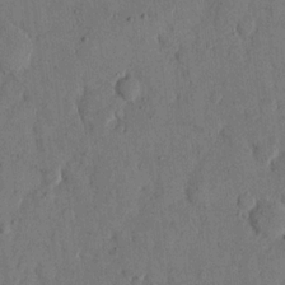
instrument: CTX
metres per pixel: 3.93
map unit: eHh
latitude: 13.6127
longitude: -68.3656
